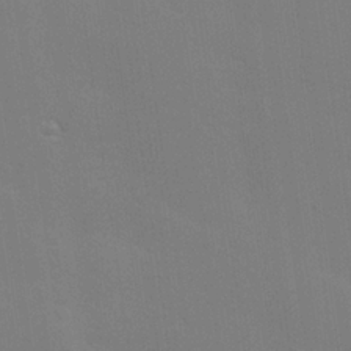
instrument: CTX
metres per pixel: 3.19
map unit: Hve
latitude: 25.3670
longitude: -92.7813
